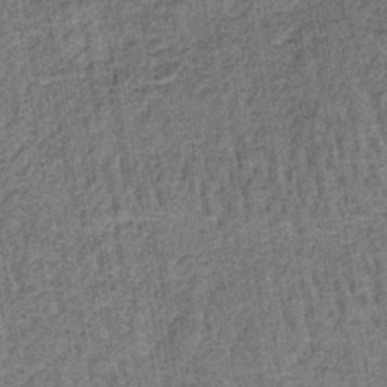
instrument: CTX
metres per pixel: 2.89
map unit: lHb
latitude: -39.4266
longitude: 60.6141
